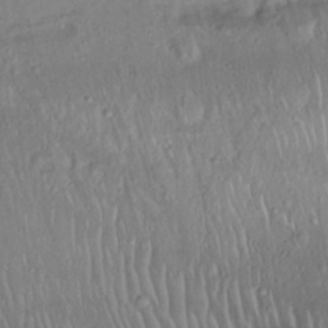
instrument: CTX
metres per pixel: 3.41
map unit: Nhu
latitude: 22.2711
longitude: -71.1025
